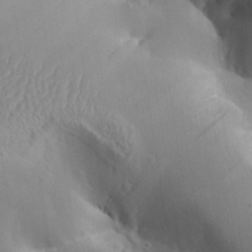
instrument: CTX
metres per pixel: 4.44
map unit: Aa
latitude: 29.7072
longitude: -131.8584
